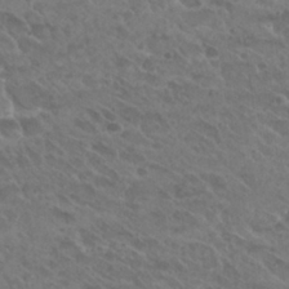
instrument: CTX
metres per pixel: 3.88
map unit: Hto
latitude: 27.1025
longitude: -35.8205
